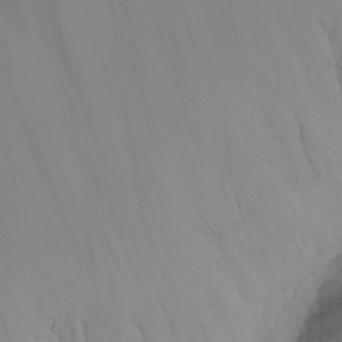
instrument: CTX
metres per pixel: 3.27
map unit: Nhu
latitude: -5.1431
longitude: -84.6302
